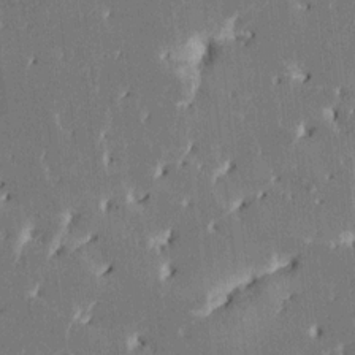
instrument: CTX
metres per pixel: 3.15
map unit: HNhu
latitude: 5.0647
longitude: -6.1767
